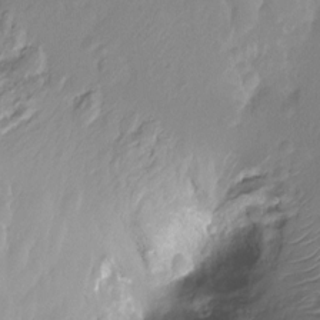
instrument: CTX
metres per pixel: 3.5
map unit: Nhu
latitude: -15.5022
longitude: -26.0255
